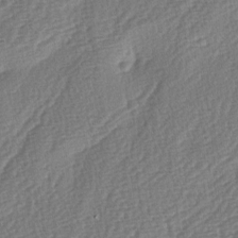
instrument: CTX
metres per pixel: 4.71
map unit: lAa
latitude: -3.2186
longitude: -128.7435
